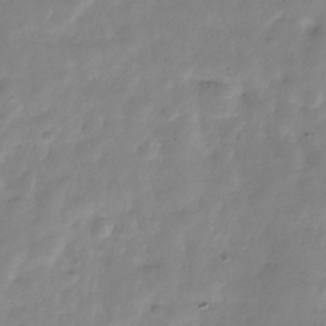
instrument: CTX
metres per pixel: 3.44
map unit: Hve
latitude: -31.1809
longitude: 91.5777
